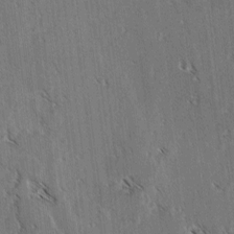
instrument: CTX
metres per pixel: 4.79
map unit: lAvf
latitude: -4.1039
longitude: -113.7261
